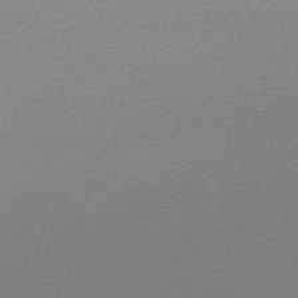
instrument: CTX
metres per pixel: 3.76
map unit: lHb
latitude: -48.1795
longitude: 66.3117
